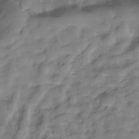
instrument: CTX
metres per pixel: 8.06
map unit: Hve
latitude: -29.3699
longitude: 91.5210
